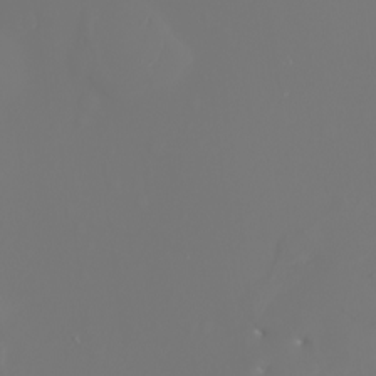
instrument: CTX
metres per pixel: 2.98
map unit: Nhu
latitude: -6.9919
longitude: -90.1767
